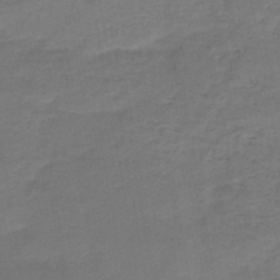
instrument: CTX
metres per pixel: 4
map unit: HNb
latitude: -47.9556
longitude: -38.8758
